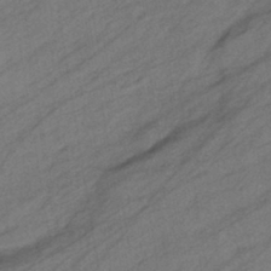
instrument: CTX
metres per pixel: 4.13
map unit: eHb
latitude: -40.3684
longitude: 82.9542
